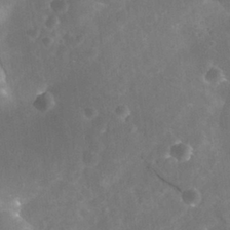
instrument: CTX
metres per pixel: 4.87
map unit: Nhu
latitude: 27.0836
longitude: -56.7057
